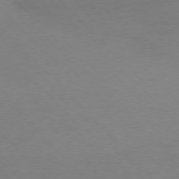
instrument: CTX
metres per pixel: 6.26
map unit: Ap
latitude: -77.1242
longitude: -71.5182
